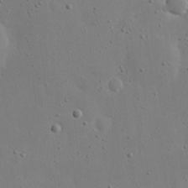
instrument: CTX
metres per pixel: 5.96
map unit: eHh
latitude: 18.9513
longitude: -71.5749
